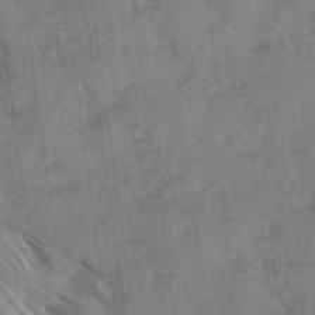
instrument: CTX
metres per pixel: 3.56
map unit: Ave
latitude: 0.2522
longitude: -110.7813
